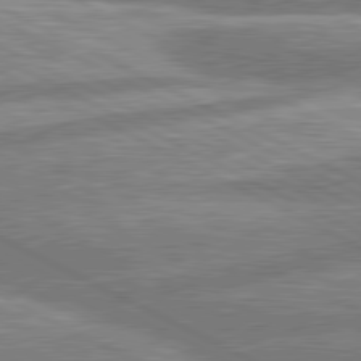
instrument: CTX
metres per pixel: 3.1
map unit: lApd
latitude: 80.6868
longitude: -167.6693
